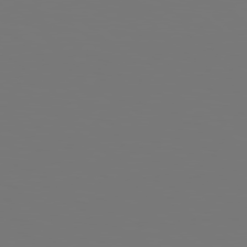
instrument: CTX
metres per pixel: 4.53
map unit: Hpe
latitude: 78.8569
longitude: -137.7828
